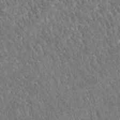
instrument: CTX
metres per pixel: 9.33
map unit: eAb
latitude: 37.2726
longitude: 112.4062
